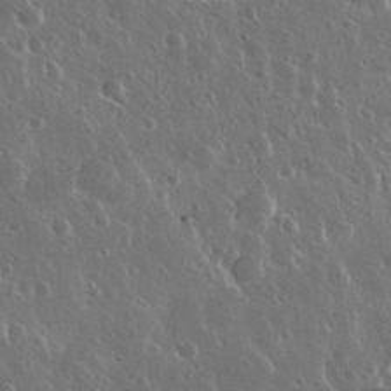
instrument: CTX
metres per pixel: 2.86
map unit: Nhu
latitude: 30.6680
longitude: -56.0822
